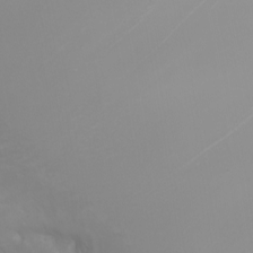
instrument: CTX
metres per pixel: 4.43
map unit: Nhu
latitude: -4.5384
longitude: -90.0822
